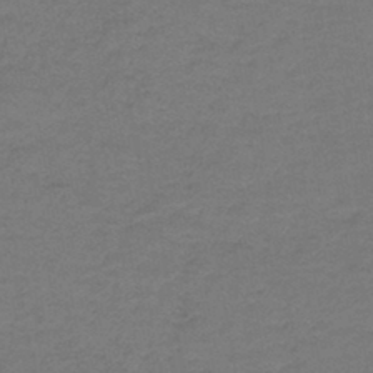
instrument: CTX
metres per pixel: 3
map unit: lHb
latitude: -43.3698
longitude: 54.0661
